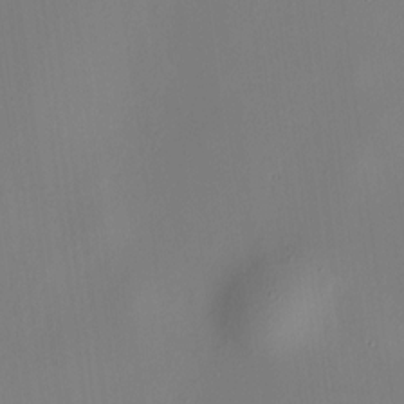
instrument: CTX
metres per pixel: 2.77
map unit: HNhu
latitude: 8.4979
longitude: 12.9353
